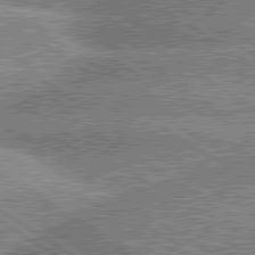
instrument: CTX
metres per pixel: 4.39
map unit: lApd
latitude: 80.3278
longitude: -151.4993
